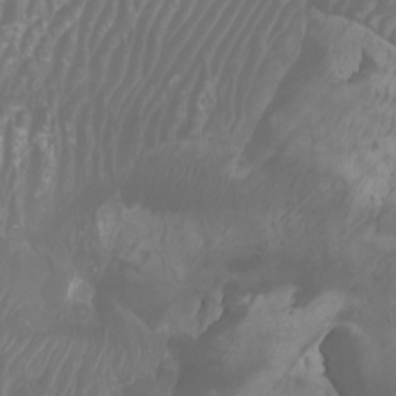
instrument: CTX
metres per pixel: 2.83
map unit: Htu
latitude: -7.1053
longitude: -74.1011
